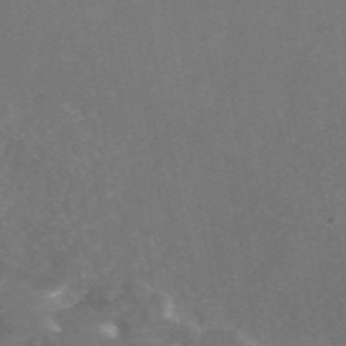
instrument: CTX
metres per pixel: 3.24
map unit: eAb
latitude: 46.7436
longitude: 114.9730
